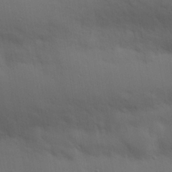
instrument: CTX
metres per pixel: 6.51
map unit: Hve
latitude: 19.8961
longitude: 150.5007
